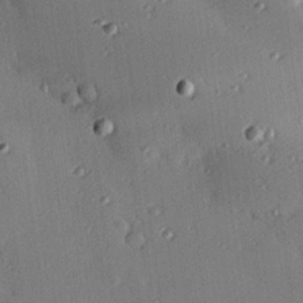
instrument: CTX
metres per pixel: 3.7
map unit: eHh
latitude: 23.4615
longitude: -90.8758
